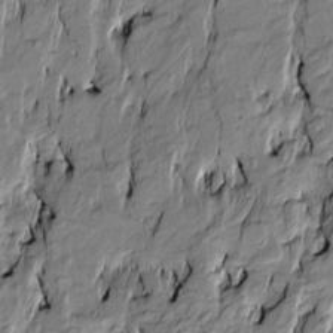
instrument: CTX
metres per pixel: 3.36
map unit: Htu
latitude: -10.1795
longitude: 176.7463
